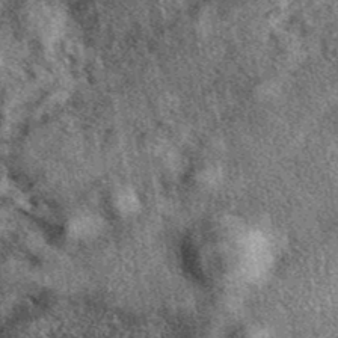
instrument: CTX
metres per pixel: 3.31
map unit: eAb
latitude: 39.8394
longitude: 106.9164
